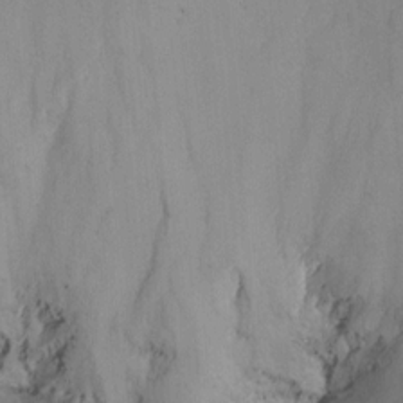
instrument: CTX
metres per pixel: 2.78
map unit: Nhu
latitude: -15.4077
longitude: -53.7072
